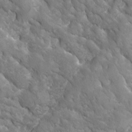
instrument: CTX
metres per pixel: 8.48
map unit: Ave
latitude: -11.3510
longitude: -118.9136
